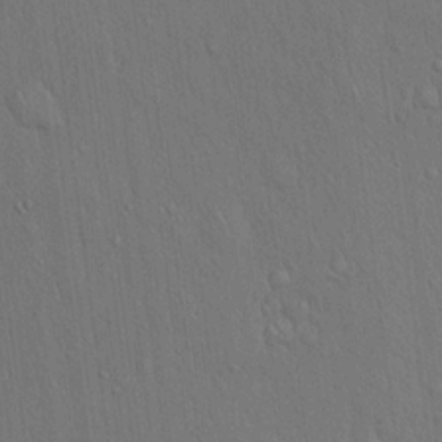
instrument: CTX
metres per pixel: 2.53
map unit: Hto
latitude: 16.7246
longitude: -57.8016
